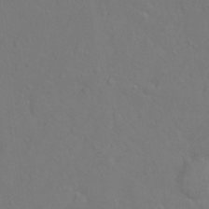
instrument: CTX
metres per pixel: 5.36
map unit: Hto
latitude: -6.8219
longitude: -35.3670
